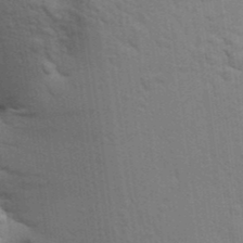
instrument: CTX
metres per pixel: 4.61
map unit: Aa
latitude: 25.0080
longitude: -148.3656
